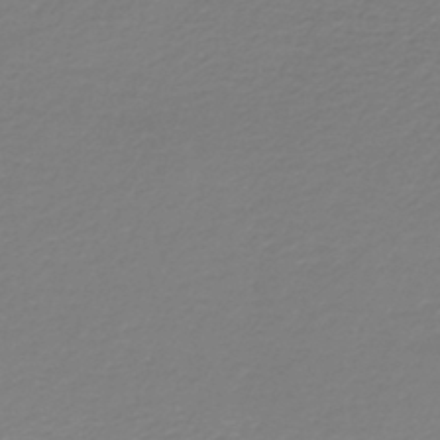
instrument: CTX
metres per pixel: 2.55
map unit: lHb
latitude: -44.9353
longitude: 61.4832
